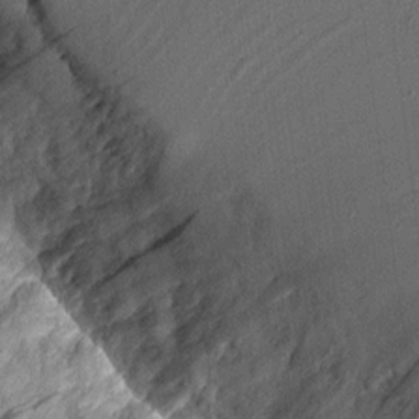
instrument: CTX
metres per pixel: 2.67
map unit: Aa
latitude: 8.3090
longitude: -128.2522
